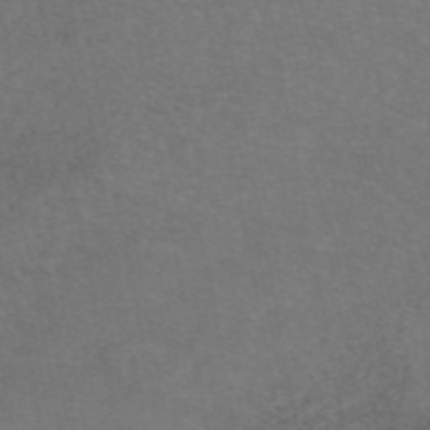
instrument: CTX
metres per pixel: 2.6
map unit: eAb
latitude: 47.0648
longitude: 106.0283
